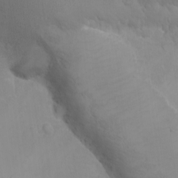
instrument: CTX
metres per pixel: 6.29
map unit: eHh
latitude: -9.4076
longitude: -67.5371
